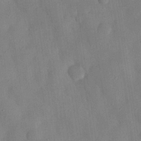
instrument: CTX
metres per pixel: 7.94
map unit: eHh
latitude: 28.3656
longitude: -77.1781
